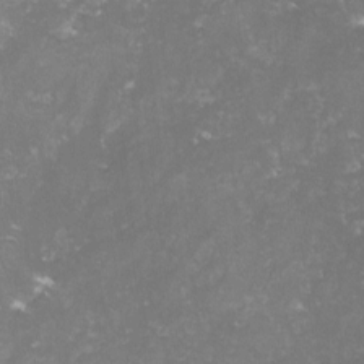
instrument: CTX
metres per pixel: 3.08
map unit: lHvf
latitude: -13.9178
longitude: -98.6301
